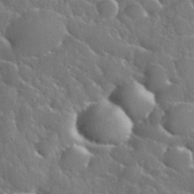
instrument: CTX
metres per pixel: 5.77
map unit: eHh
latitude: 37.6883
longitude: -61.1025
